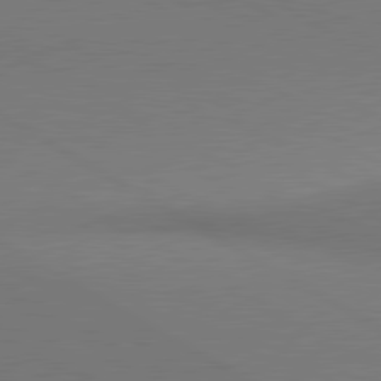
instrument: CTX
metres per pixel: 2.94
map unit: lApd
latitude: 80.8380
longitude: 147.6722
